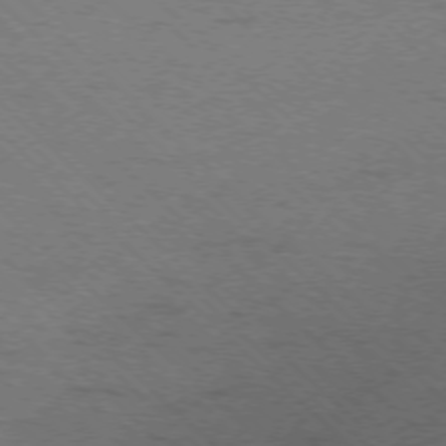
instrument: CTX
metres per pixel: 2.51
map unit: Ap
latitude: -75.8234
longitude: -79.5938
